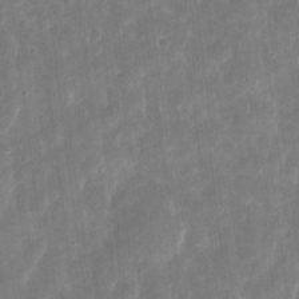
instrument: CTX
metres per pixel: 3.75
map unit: eHh
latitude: 9.7639
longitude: -72.3468
